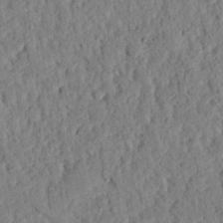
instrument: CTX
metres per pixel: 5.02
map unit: eHh
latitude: 26.1578
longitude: -79.1403
